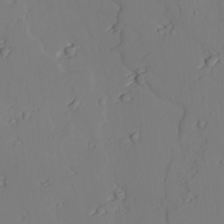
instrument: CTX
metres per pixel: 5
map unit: lAvf
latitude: 25.9528
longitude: -110.9325
